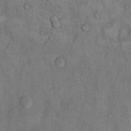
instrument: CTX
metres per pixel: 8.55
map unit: Hto
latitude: 11.1403
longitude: -58.4979
